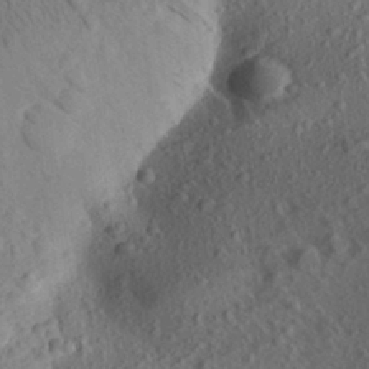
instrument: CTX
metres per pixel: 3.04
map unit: Aa
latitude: 27.7639
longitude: -141.8961
